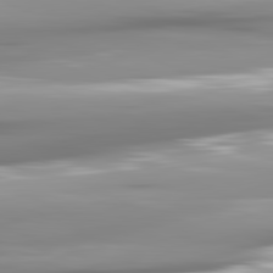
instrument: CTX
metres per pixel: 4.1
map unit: lApd
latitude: 81.7450
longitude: -142.7246
